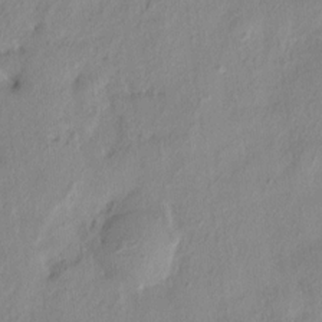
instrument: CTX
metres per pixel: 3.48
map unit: HNhu
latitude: 7.2159
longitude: -2.8758
